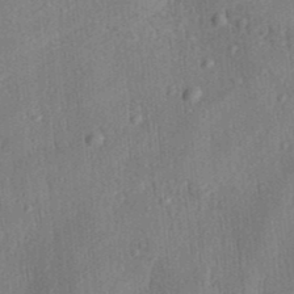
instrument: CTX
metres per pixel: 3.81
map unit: Aa
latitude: 28.3278
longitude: -138.3467
